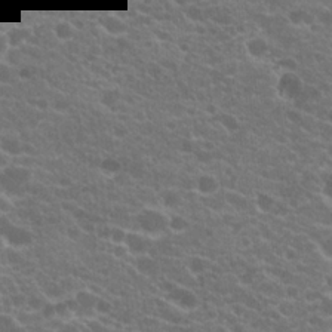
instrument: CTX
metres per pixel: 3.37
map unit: Hto
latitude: 20.5168
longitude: -36.0444
